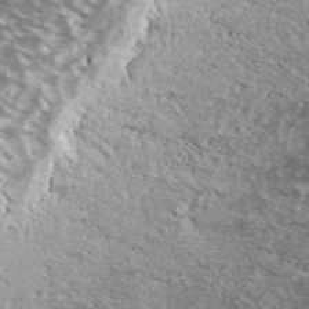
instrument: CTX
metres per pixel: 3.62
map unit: Ave
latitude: 39.3104
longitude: -108.4790
